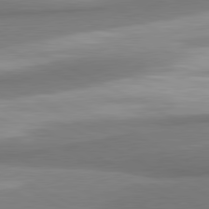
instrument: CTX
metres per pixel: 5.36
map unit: lApd
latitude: 81.0836
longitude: 167.8611
